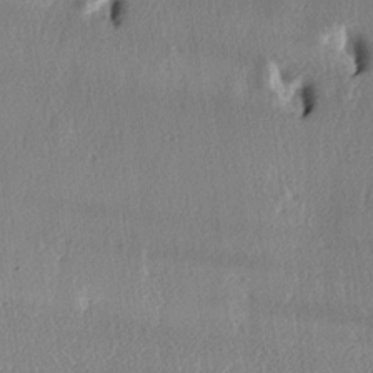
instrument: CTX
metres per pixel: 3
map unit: lAa
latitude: -6.2361
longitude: -124.4412
